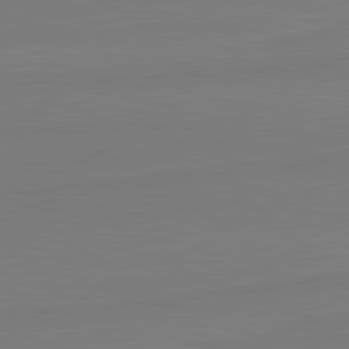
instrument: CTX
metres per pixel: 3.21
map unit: lApd
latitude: 81.7261
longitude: -179.0270
